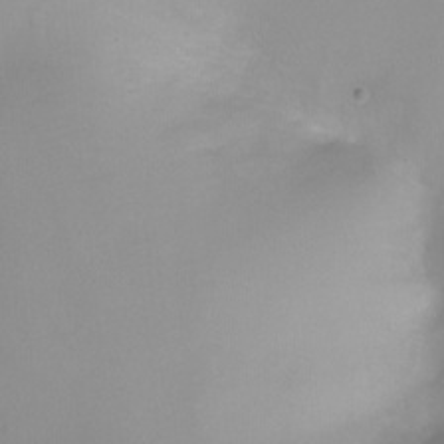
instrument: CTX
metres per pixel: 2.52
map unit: Ht
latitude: -6.7085
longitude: -20.6491
